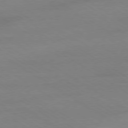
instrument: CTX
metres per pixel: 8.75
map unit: Ap
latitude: -79.4454
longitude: -93.7638
